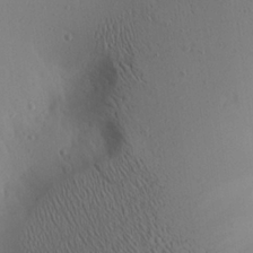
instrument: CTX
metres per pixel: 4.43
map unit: Aa
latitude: 24.3278
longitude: -144.8569
